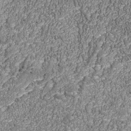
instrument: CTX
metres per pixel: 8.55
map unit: Nhu
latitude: -39.0298
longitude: -84.2334
